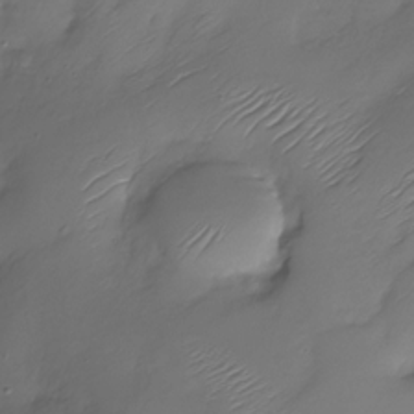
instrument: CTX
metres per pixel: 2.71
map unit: Nhu
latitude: -28.5574
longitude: -59.8961
